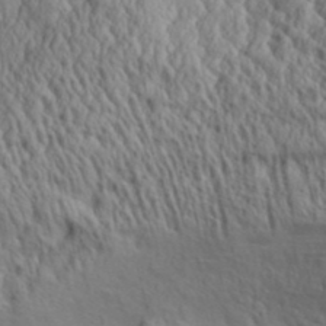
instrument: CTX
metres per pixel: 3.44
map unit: Aa
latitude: 31.6694
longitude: -134.9891
